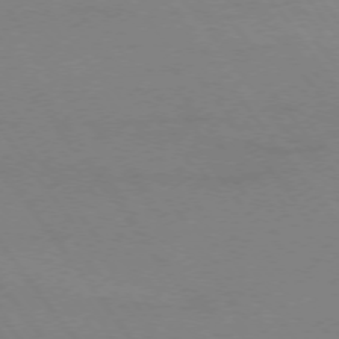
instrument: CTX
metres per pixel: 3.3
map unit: Ap
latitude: -75.7100
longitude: -64.8947
